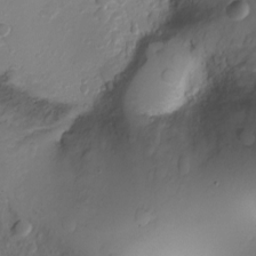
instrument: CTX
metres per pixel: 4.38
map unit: Ht
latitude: -3.5399
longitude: -29.2159
